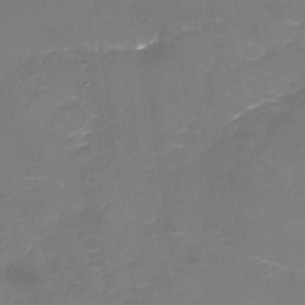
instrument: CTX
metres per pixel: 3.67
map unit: Nhu
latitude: -15.7856
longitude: -56.1388
